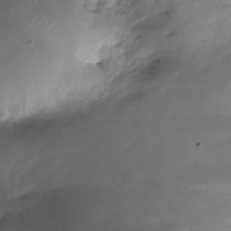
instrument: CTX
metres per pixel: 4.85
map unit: Nhe
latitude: -35.6344
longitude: -145.3670
